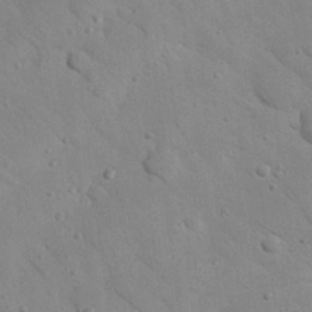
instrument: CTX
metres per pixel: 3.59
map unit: Nhu
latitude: 23.2159
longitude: -75.0458
